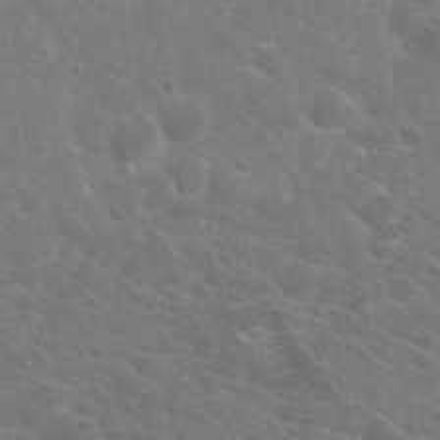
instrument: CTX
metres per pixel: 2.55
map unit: Hto
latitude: 22.3278
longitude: -39.6127
